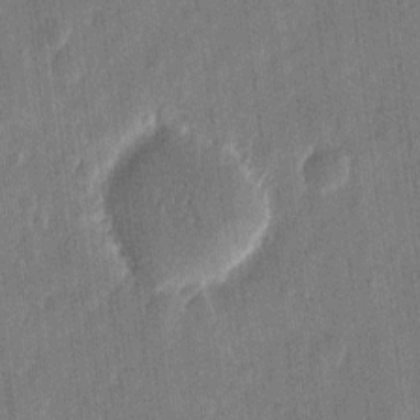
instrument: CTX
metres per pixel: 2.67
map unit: eHh
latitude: 10.9514
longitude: -70.7246
